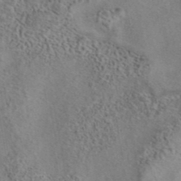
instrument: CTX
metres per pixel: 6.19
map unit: eAb
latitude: 42.8569
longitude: 107.3321
